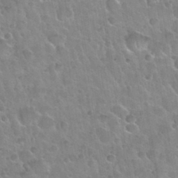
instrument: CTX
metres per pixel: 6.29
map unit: Nhu
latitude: 30.4412
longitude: -53.4049
